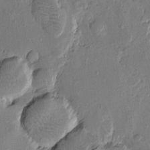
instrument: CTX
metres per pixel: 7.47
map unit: Htu
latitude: -0.4818
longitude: -176.6868
